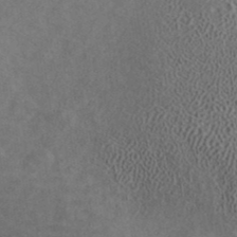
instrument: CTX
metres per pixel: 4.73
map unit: ANa
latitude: 39.8205
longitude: 20.1605
